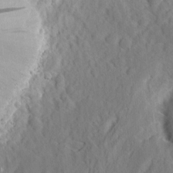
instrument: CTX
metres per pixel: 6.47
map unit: eHh
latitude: 4.8569
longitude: -77.6694
